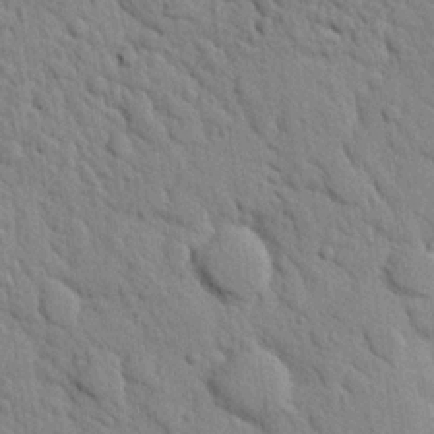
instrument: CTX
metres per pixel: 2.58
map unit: Nhu
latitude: 21.8961
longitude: -77.0836
